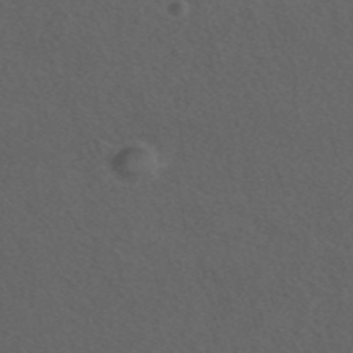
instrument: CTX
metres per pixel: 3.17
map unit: ANa
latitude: 44.4223
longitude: 27.1620
